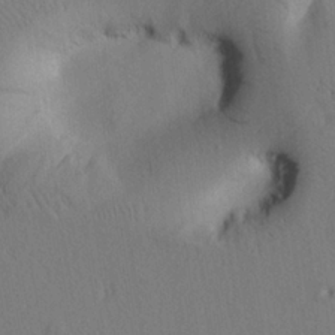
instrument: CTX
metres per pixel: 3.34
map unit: Htu
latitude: 2.1389
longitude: 176.0283
